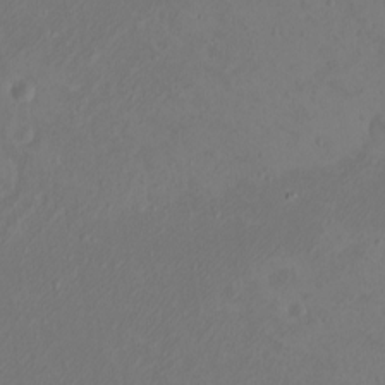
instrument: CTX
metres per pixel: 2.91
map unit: eHh
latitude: -3.0675
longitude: -74.4223
